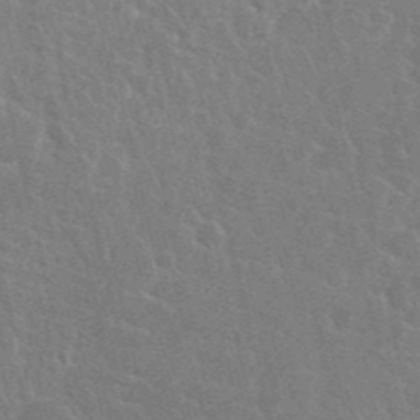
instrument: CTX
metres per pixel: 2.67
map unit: Nhu
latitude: 28.0255
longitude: -61.8772
